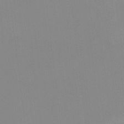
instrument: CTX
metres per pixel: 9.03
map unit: HNhu
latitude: 7.1025
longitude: 5.1620
